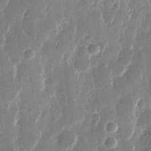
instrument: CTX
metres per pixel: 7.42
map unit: eHh
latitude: 12.2712
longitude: -70.9325
